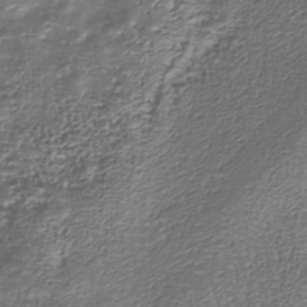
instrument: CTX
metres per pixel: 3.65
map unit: Nhu
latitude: -39.1053
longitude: -82.5356
